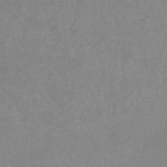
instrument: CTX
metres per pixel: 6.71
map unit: lHb
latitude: -40.0283
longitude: 65.8423
